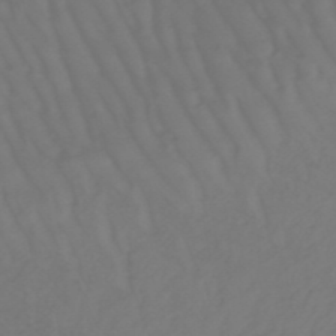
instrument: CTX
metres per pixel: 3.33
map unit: lHb
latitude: -47.9178
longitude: 81.6533
